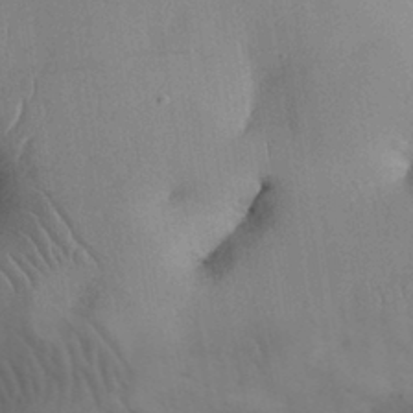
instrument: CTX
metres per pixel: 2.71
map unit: Nhu
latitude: 27.1970
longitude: -69.9528
